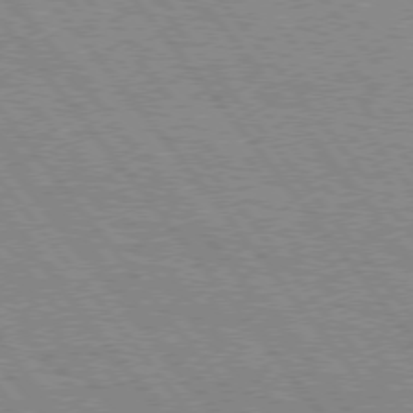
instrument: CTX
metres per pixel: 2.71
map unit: Hpe
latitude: 75.2348
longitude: -149.8961
